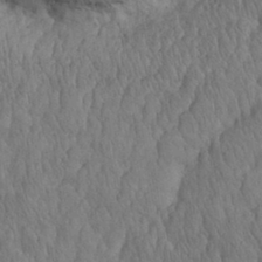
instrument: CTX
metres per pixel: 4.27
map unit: eHh
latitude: 31.7450
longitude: -67.1403
